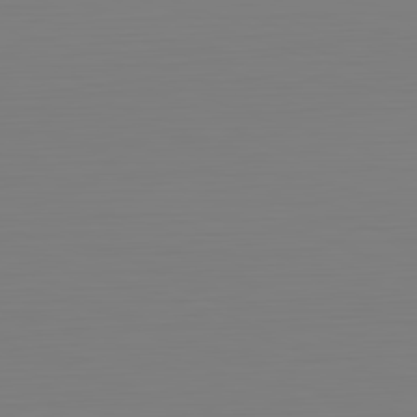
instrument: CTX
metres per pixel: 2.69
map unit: Hpe
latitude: -82.2928
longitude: 8.9731
